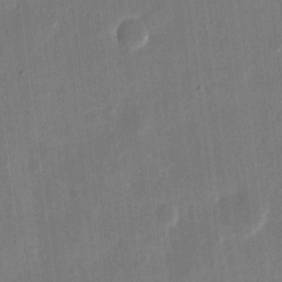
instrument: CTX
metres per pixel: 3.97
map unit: eHh
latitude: 10.9892
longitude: -70.0822
